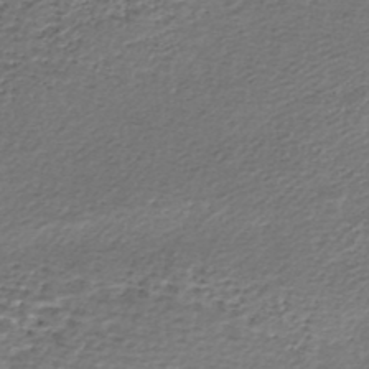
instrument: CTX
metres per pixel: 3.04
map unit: HNhu
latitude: -45.4832
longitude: 106.2173
